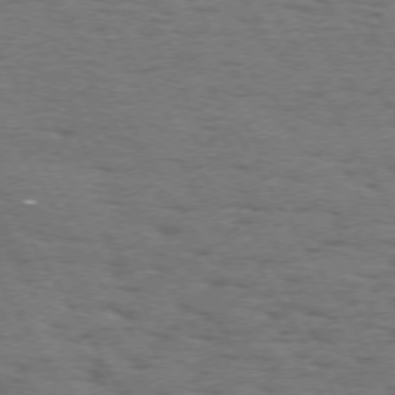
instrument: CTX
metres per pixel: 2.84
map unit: Hpe
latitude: 72.1200
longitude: -123.3293
